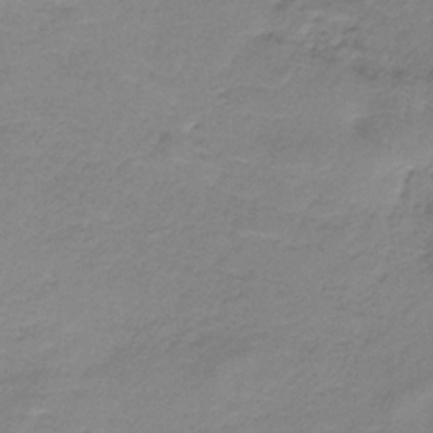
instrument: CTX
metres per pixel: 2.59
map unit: HNb
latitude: -33.7856
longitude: 60.0850
